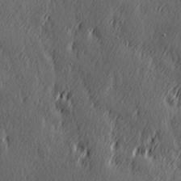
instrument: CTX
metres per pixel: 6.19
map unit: Hve
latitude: 26.1767
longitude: 145.7100
